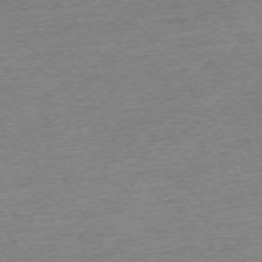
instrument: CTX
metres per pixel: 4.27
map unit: Ap
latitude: -74.6330
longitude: -88.4979
